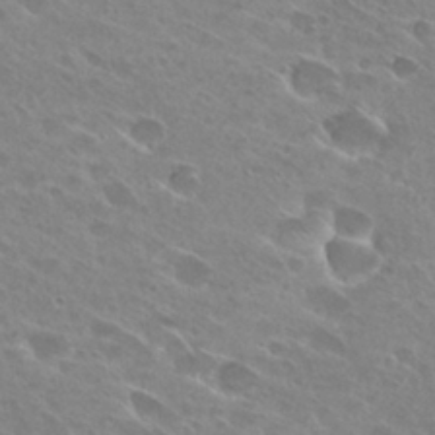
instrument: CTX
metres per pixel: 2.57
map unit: Hto
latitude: 28.3278
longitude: -43.9528
